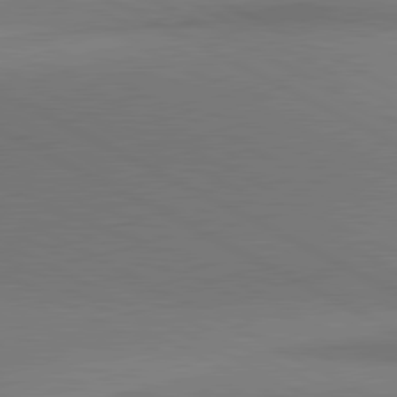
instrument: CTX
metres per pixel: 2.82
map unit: lApd
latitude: 81.1025
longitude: 155.2376
